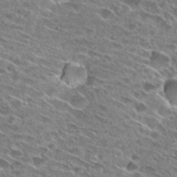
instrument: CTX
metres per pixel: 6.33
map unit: Hto
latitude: 27.1025
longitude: -44.1200
